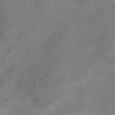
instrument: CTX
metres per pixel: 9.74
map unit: HNhu
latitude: -40.9353
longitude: 104.2361
